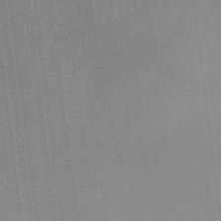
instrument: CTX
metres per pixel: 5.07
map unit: HNhu
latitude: 9.9339
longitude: 14.9353
